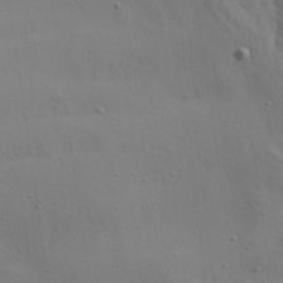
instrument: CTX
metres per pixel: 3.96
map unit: Aa
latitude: 21.0081
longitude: -142.4601
